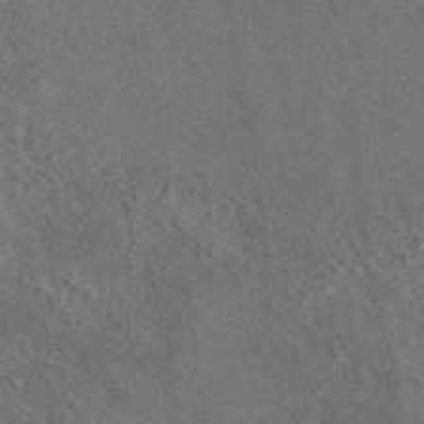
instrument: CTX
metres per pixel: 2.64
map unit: eAb
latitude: 43.7639
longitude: 114.8219
